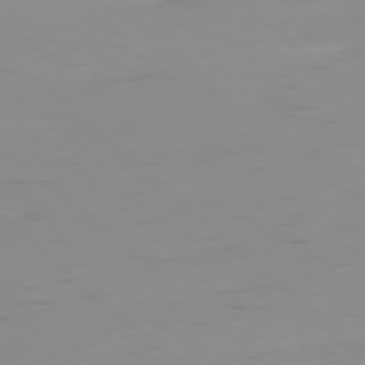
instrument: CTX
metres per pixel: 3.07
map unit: Ap
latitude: -78.3873
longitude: -64.5546
